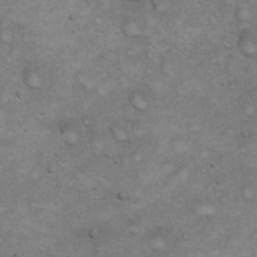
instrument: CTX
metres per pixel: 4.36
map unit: eHh
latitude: 20.5357
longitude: -59.4993
